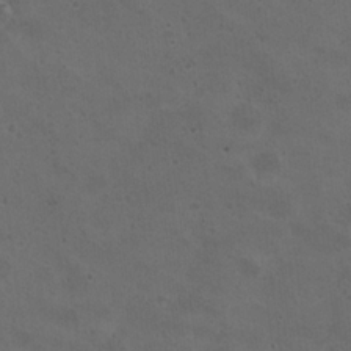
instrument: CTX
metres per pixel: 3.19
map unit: Nhu
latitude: 17.6316
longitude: -30.8380
